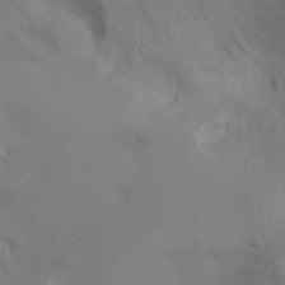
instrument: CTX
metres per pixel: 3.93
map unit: Nhu
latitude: -11.2943
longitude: -33.7639
